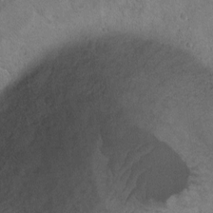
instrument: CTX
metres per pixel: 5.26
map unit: Ht
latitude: 1.0458
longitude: -32.2900
